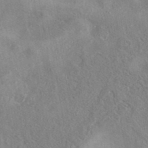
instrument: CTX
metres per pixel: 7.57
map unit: eAb
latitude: 40.8002
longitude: 104.5384
